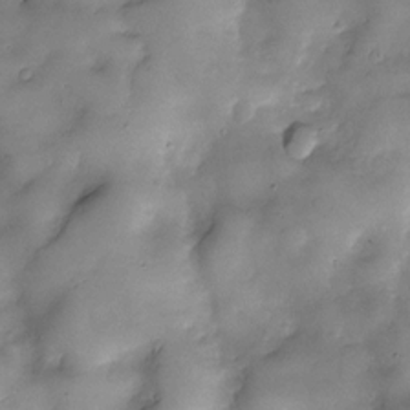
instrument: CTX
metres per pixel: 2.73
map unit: Nve
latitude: -26.1794
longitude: -148.6679
